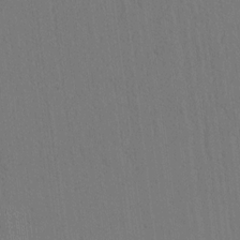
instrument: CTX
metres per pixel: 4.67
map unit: lAvf
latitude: 8.7624
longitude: 164.7841
